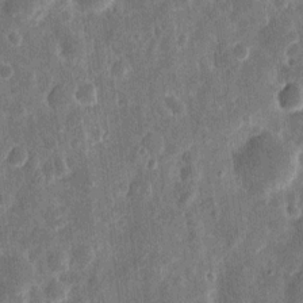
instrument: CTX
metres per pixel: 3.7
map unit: eHh
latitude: 11.8017
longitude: -73.1026
